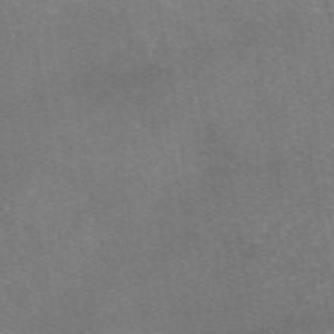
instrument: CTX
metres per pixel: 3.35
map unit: eAb
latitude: 46.8947
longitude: 113.5399
